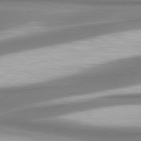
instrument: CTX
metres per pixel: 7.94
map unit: lApd
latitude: 80.4979
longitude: 178.3495
